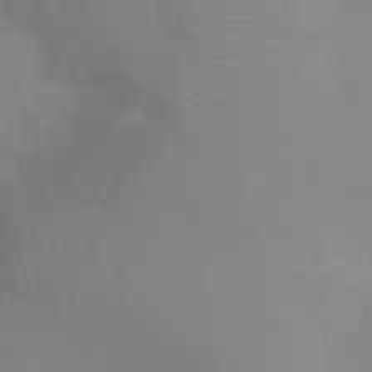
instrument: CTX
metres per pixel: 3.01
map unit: Nhu
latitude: 3.9906
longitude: -25.3859
